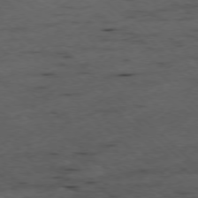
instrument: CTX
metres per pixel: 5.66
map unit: Ap
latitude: -78.2550
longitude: -61.0458
